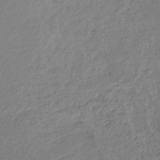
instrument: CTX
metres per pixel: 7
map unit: lHb
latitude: -42.6518
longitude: 70.6330
